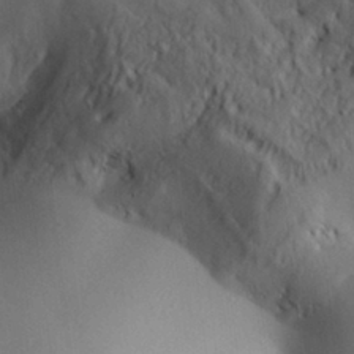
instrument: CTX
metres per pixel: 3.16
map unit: Aa
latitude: 30.7436
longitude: -141.7638
